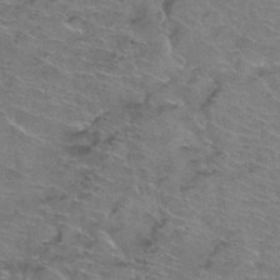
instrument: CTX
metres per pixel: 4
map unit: Hto
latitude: 37.6505
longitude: -43.4049
